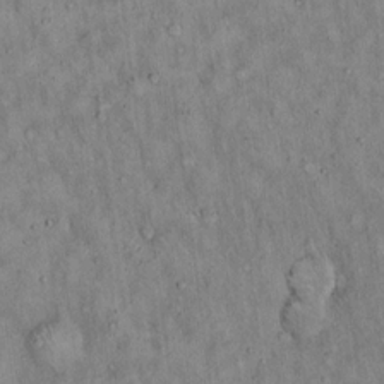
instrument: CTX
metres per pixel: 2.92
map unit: Hto
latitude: 15.2915
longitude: -58.8191
